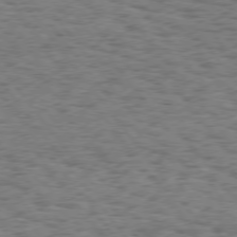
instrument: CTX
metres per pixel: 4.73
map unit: Hpe
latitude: 75.0270
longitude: -134.8191
